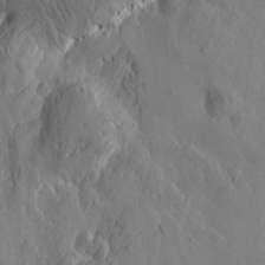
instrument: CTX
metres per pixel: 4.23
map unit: Htu
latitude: -3.1998
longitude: -176.7813
